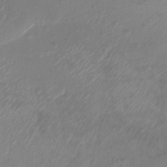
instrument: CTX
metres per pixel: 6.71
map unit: Aa
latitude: -12.8408
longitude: -68.4223
